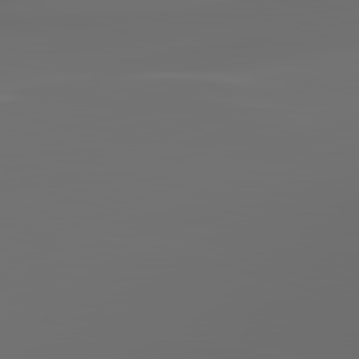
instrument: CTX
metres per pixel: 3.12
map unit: lApd
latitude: 83.5182
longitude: -128.7246
